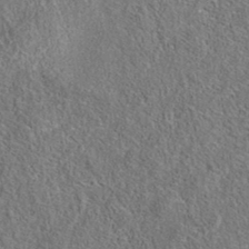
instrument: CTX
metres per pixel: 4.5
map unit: eAb
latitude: 36.2145
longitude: 112.3495
